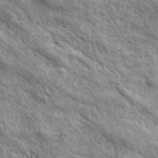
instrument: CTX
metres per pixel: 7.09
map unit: ANa
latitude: 43.3293
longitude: -87.4237
